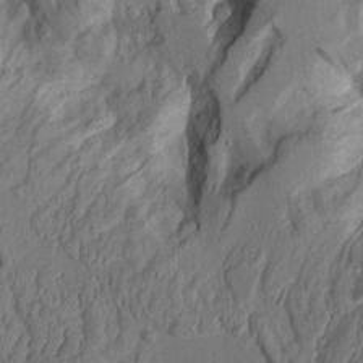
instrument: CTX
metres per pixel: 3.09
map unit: Aa
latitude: 8.9325
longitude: -127.3104
